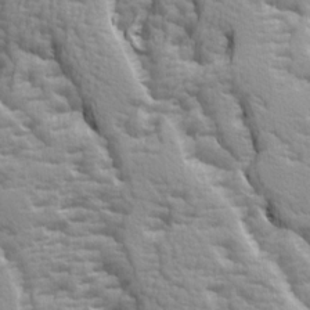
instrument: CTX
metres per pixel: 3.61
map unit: Ave
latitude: 14.5924
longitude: -131.2726
